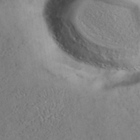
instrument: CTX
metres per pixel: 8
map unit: eAb
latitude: 35.1025
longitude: 109.7289
